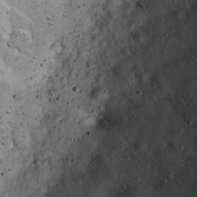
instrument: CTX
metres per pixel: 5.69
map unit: Hve
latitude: 25.9528
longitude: -93.7449
